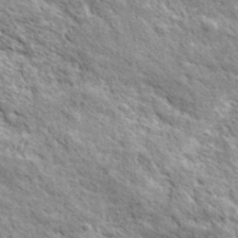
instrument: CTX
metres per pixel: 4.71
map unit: ANa
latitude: 43.5182
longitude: -87.5182
